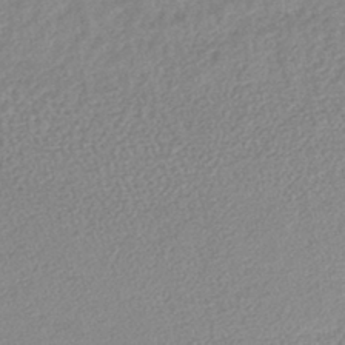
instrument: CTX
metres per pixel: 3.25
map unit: lHb
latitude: -42.2739
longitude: 73.4643
